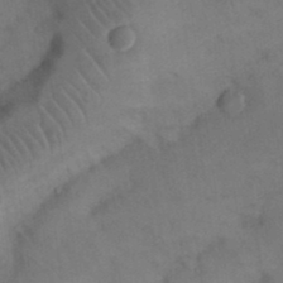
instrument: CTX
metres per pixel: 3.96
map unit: Nhu
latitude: 26.5735
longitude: -69.6883
